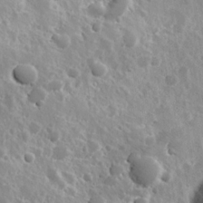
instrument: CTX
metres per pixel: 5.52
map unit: Hve
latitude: 24.5356
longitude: 146.1983
